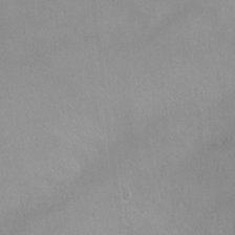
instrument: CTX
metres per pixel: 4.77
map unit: Ht
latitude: -0.4818
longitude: -45.2159
